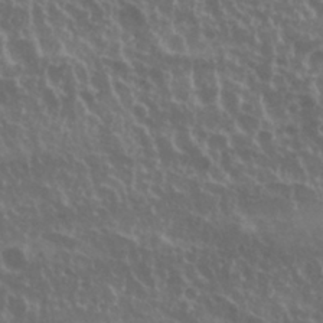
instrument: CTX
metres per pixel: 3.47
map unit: Nhu
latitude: 29.6127
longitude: -55.1214
